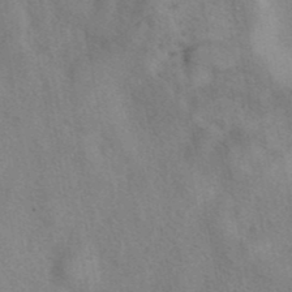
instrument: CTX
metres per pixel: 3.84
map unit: eAb
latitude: 40.8946
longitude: 108.3495
